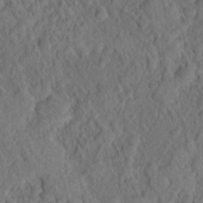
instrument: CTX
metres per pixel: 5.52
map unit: Hto
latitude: 19.0458
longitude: -39.5560
